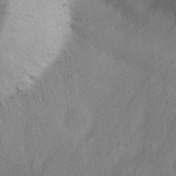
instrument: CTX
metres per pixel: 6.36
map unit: Ave
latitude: -0.7653
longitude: -113.5749
